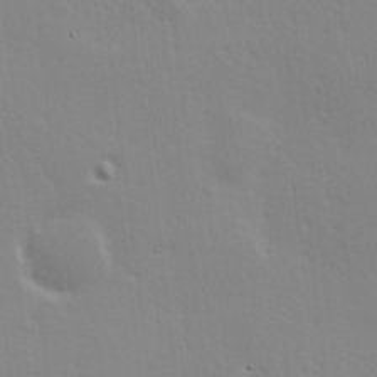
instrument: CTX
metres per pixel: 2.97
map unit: Hve
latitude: 18.4601
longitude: 149.3888
